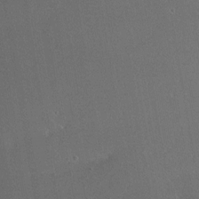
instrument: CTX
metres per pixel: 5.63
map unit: HNhu
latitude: 5.7072
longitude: 14.4440
